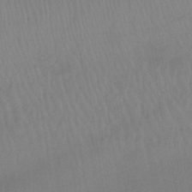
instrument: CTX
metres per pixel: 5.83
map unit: lHb
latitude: -34.4440
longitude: 64.6897
